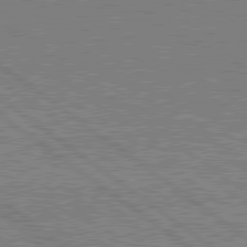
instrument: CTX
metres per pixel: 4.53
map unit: lApd
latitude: 79.5938
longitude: 167.1809
